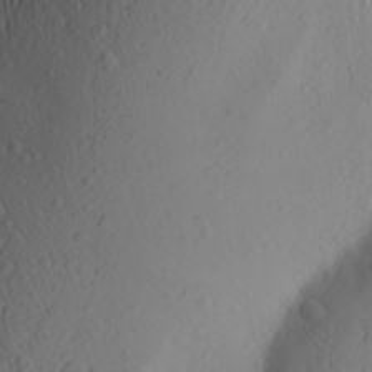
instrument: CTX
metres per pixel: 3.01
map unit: Aa
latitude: 26.2712
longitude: -146.9136
